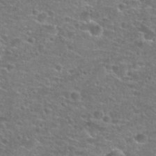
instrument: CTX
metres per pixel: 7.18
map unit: Hto
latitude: 25.8205
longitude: -49.7072
